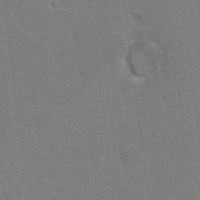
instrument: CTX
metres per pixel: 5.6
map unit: Nhu
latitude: 18.0633
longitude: -30.6302
